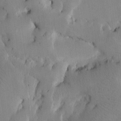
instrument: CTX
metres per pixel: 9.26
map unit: Htu
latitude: -3.3698
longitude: 168.5006
